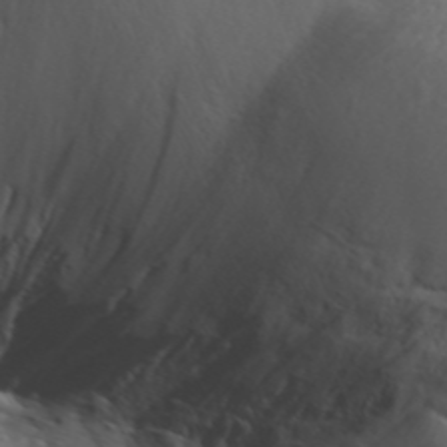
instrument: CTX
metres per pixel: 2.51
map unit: Aa
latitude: 30.7247
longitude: -136.0255
